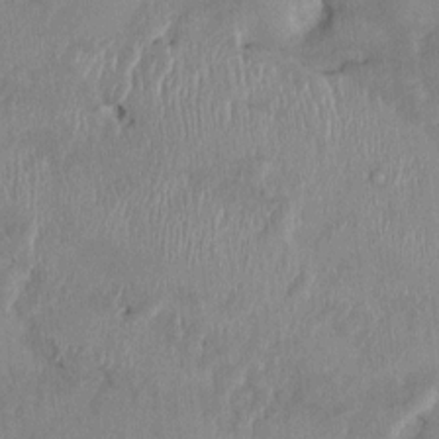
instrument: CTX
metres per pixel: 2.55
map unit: HNhu
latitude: 1.3859
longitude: -5.9717
